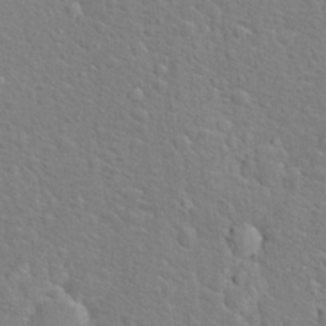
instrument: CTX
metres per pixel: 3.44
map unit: Hto
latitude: 17.2537
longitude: -43.0081
